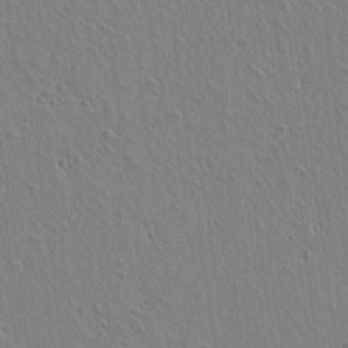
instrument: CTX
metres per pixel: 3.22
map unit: lAvf
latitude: 14.6302
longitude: -125.8961
